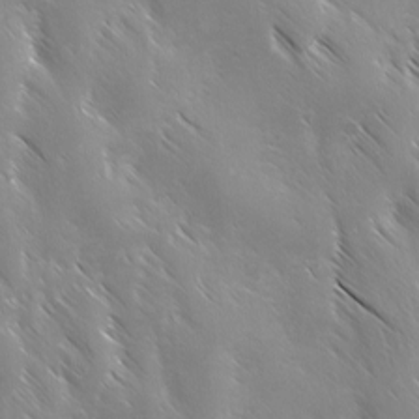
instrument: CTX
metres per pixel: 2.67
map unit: Ave
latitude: -0.8030
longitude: -112.6490
